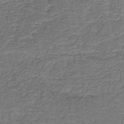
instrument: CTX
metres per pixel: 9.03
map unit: HNb
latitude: -39.6911
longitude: 50.9731
